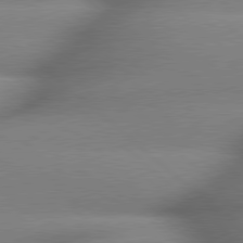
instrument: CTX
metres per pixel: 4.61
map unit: lApd
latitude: 79.4805
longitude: -163.2726
